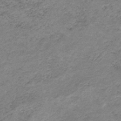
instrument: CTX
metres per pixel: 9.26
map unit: HNb
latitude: -33.1998
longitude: 61.5588
